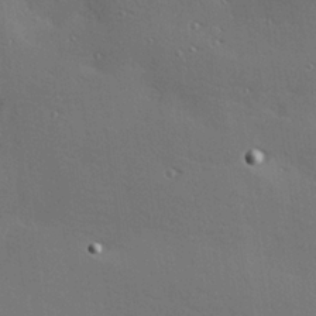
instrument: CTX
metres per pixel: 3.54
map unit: Hve
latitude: 26.3089
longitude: -91.7261
